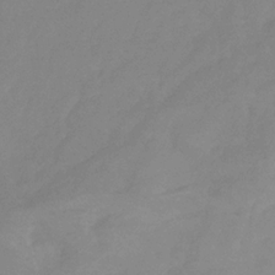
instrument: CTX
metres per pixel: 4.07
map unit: eHb
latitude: -30.6329
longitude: 72.6707
